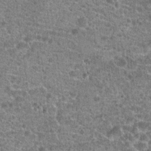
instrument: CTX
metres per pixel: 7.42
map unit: Hto
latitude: 20.1389
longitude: -42.3278
